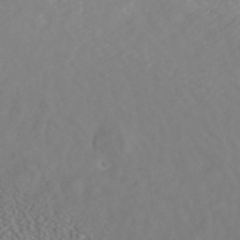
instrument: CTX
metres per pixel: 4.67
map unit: ANa
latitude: 43.3482
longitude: 28.4818
